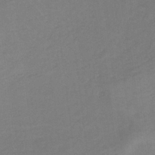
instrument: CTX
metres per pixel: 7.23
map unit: lHb
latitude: -32.5196
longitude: 64.1228
